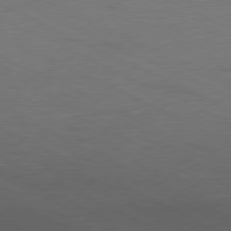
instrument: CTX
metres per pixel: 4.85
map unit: Ap
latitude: -77.1998
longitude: -75.2159
